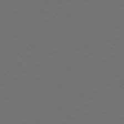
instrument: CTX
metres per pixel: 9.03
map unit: Hpe
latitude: 76.4979
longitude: -169.2915
